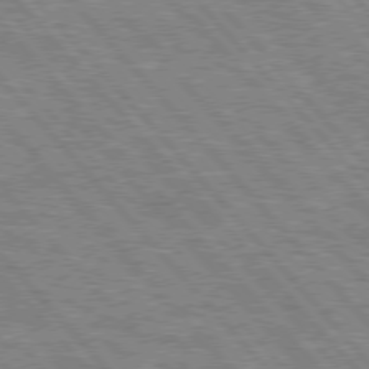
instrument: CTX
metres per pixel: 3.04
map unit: lApd
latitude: 76.1577
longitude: -74.7813
